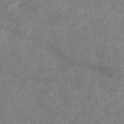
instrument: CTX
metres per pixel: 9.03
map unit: eAb
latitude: 47.4238
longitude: 122.8786
